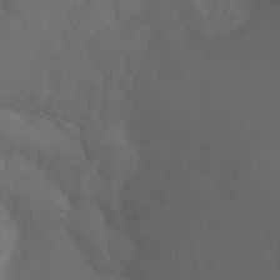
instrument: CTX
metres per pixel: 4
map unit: Htu
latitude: -6.1794
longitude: -70.4412
